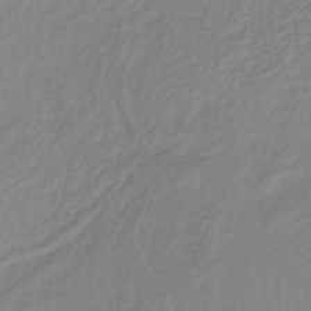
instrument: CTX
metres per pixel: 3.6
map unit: lHb
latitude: -36.1605
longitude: 69.9178
